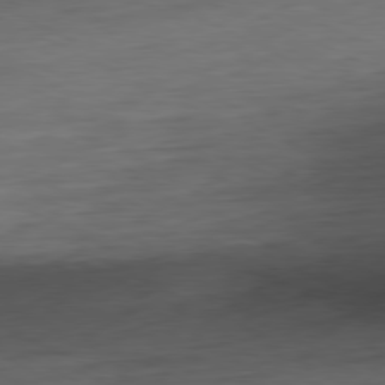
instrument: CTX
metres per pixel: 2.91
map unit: Ap
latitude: -80.5763
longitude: -82.4790
